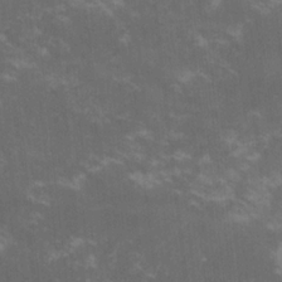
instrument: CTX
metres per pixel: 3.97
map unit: lHvf
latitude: -14.6897
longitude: -101.7450
